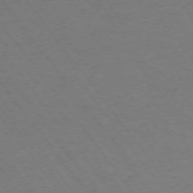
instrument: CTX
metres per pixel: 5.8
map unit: Ap
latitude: -74.8219
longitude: -70.0444
